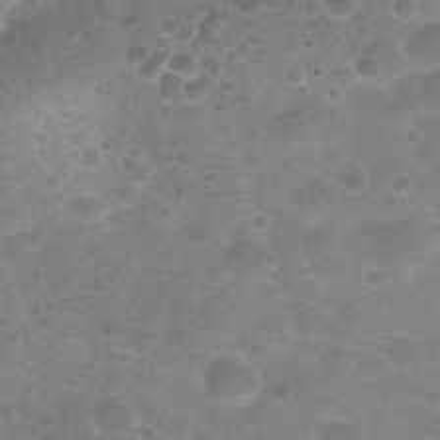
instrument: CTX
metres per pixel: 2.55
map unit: Nhu
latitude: 25.6316
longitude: -52.0444
